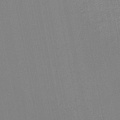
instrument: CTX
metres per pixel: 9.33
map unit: lHb
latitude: -46.5384
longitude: 71.8422
